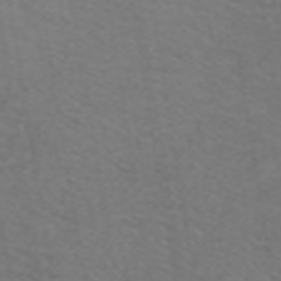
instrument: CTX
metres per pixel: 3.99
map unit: ANa
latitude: 39.2915
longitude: 24.3873
